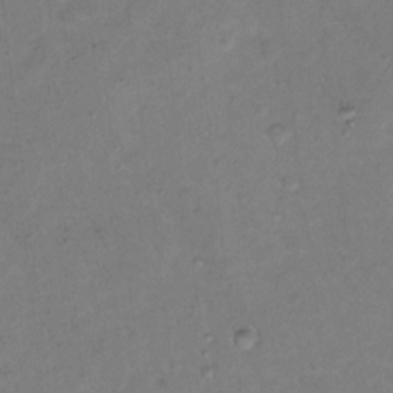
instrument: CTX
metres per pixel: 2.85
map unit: Nhu
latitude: 14.2334
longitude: -36.7246
